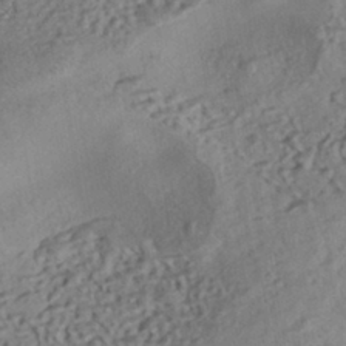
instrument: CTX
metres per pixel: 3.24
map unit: eHh
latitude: -42.9541
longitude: 121.0486
